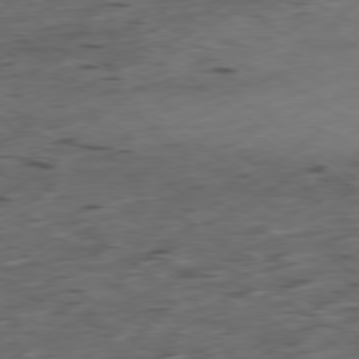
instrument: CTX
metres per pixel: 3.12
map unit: Ap
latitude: -79.3131
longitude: -58.5546
